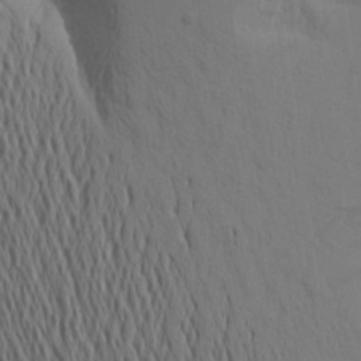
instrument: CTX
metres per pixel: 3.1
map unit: Aa
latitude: 19.7260
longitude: -143.8961
